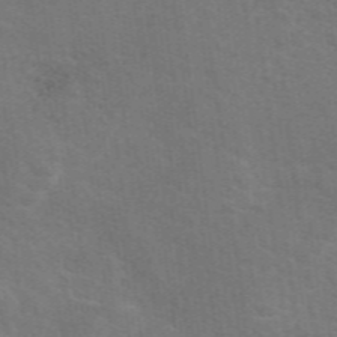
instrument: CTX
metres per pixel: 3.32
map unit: eAb
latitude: 50.4601
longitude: 113.2376
